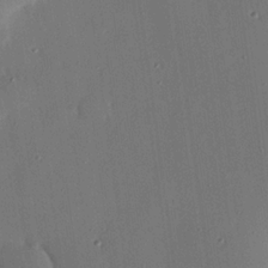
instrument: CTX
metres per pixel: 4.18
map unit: eHh
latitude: 22.4223
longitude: -90.9514
